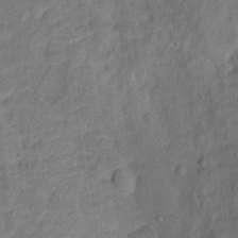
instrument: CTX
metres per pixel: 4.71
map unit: Ht
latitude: 13.7639
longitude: -39.7638
